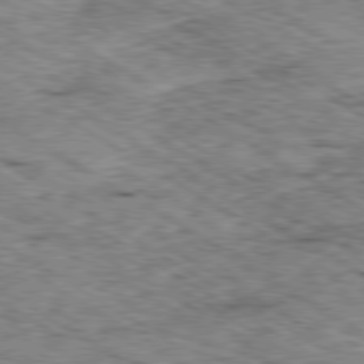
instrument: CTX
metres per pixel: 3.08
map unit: Ap
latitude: -80.2551
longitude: -49.3293
